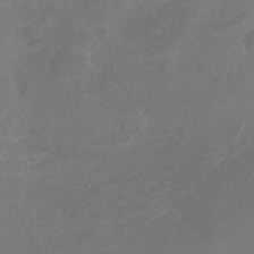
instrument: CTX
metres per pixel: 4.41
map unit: Nhu
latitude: -28.1417
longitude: -72.1200
